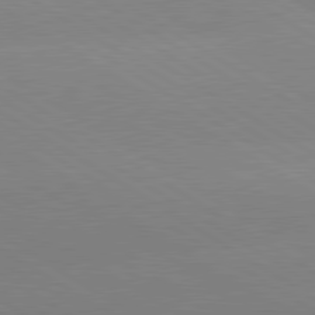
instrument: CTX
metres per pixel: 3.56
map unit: lApd
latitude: 80.2711
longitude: -152.0633
